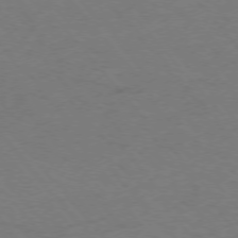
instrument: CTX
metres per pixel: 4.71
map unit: Ap
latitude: -75.9745
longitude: -70.3089
